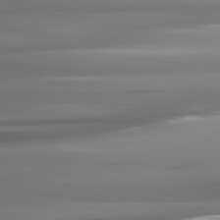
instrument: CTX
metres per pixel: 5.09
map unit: lApd
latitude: 81.6505
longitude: -141.8961
